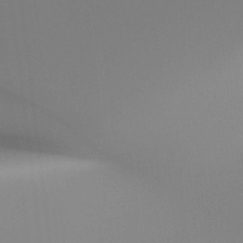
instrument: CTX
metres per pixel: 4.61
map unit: Htu
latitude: -14.5385
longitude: -45.6316
